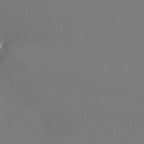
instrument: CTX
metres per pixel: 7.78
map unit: Ht
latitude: -4.8408
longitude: -62.1200
